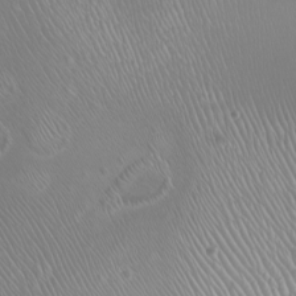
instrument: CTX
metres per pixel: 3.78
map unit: Nhu
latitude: -8.1228
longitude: -93.2348
